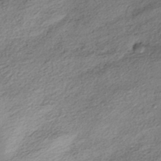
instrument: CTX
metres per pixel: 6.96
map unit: HNhu
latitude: -42.2361
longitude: 105.8422
